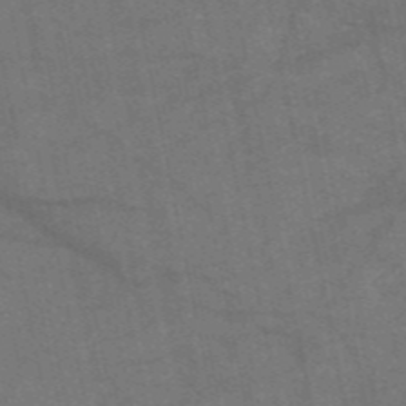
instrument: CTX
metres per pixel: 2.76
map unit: HNb
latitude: -55.4455
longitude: -39.7261
